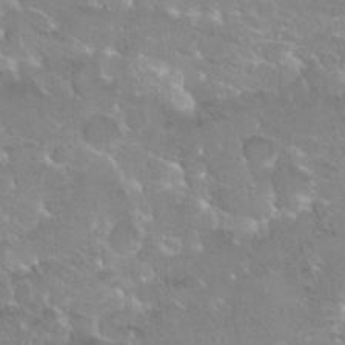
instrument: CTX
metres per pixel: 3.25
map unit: Hto
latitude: 20.4790
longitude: -40.2333
